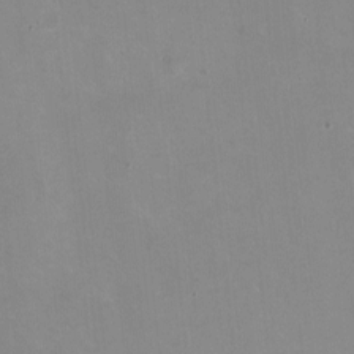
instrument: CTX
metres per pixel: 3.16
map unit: HNhu
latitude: -1.2565
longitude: -3.2915
